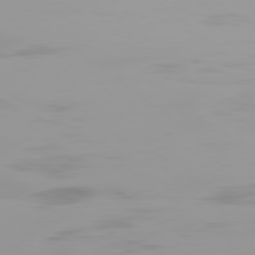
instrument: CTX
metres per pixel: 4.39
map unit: Ap
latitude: -79.0675
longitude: -95.9339
